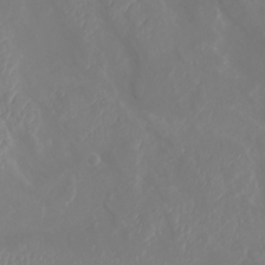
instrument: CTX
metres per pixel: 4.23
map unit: Nhu
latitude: -4.7463
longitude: -73.8017
